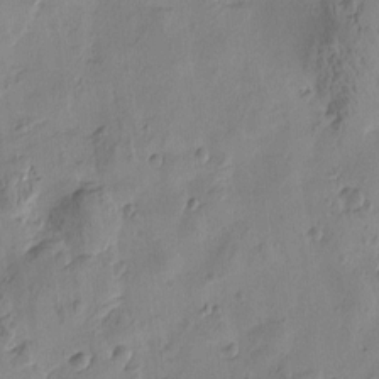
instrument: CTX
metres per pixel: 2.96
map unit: Htu
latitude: -3.6343
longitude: -176.4979
